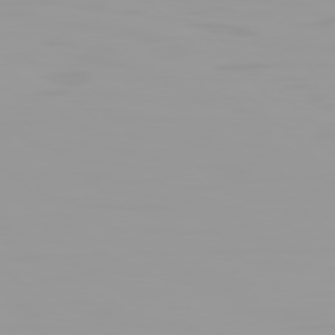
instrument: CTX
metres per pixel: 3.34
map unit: Hpe
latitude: 77.5182
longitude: -140.8758
